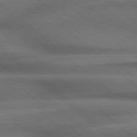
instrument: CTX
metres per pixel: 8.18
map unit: lApd
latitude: 79.0648
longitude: -117.4993
